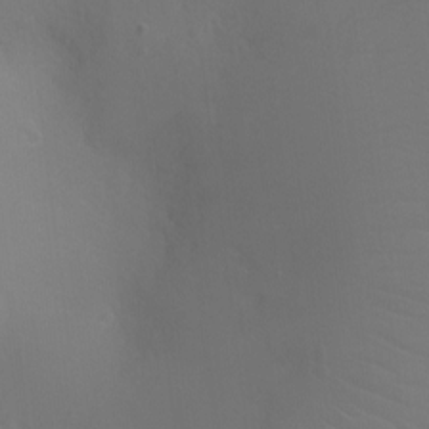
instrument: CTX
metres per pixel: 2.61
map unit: Ht
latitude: -3.6910
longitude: -25.8205
